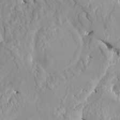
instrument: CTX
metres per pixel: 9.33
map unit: HNhu
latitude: 2.4223
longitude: 7.3887
